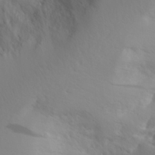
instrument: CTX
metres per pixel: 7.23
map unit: Aa
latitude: 28.7435
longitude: -146.4223
